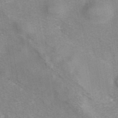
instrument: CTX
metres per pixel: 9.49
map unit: eAb
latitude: 42.1956
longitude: 107.1431
